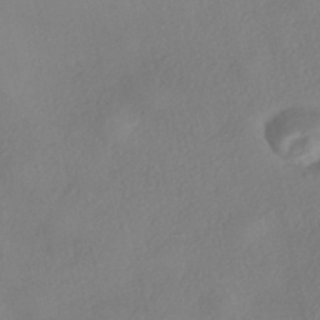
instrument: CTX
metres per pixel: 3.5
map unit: eHh
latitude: -42.1038
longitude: 122.6519
